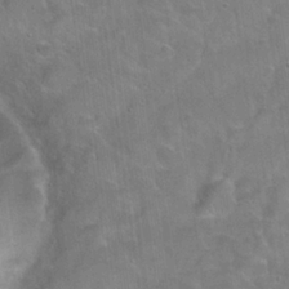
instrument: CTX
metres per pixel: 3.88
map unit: Hto
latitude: 22.2711
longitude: -51.5938
